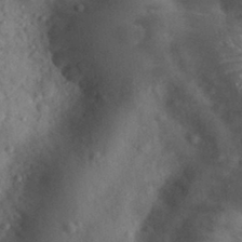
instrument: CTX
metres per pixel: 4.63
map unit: eHh
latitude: 31.1215
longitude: -70.7057
